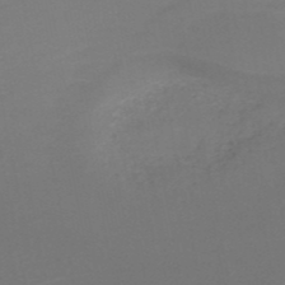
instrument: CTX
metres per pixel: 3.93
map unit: HNb
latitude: -50.8408
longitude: -44.1200
